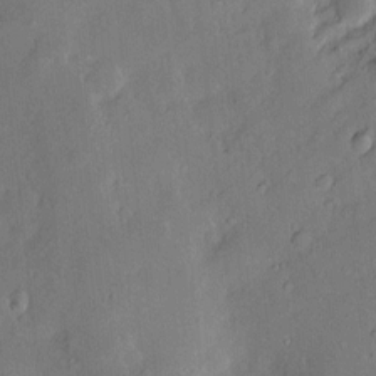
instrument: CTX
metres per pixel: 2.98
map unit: Hve
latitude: -11.1809
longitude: 175.6532
